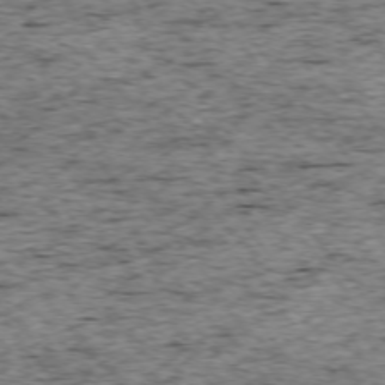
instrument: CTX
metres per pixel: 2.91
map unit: Ap
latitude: -75.0298
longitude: -86.9891
